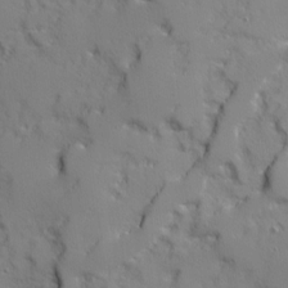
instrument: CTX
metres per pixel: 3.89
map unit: Ave
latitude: 12.1578
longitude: -101.7261
